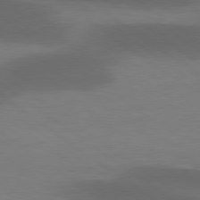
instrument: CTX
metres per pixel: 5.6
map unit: lApd
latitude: 79.5749
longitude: -47.5560
